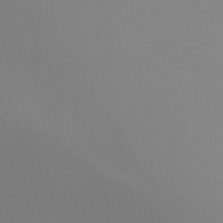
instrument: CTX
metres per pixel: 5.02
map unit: Ht
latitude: -8.8786
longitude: -33.2348
